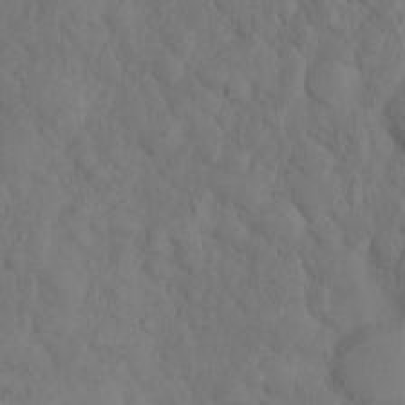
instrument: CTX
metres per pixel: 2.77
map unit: eHh
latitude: 1.1781
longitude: -56.1388
